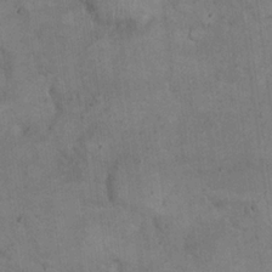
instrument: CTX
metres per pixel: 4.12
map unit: eHh
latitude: 21.6316
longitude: -61.0647
